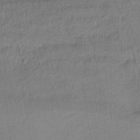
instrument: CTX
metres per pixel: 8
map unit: lHb
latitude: -37.4454
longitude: 69.4454
